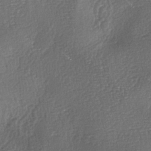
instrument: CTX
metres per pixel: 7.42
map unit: lAa
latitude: -4.8408
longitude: -127.4804
